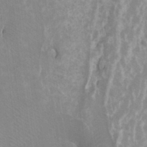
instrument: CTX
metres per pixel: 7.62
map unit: Ht
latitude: -3.1242
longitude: -27.4804
